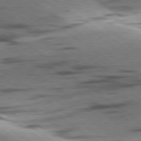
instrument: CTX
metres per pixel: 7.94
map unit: lApd
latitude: 78.8569
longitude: -51.4048
